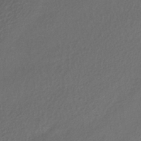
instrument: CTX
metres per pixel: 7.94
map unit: lHb
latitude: -38.9164
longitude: 71.0298
